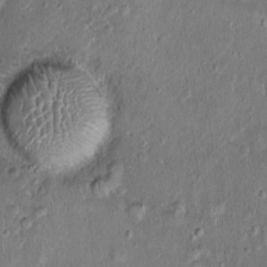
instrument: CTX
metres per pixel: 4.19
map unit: Nhu
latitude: 0.7624
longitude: -15.6505
